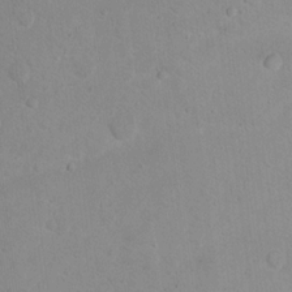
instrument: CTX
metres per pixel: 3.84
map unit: Ht
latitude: 14.1767
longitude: -37.0837
